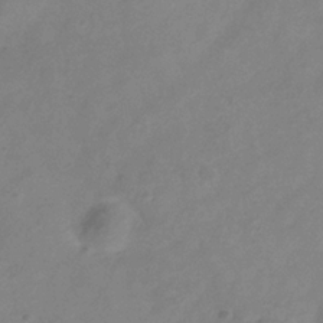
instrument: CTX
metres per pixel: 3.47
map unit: Hve
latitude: -34.3684
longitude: 90.3684
